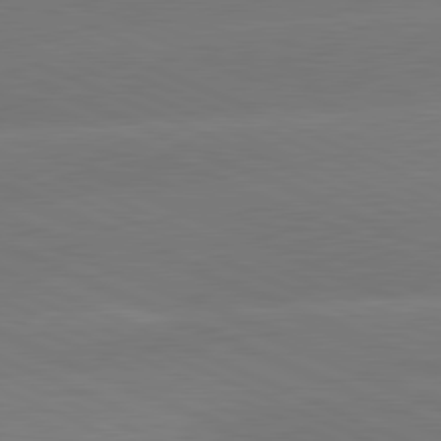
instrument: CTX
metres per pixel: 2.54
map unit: lApd
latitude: 81.3671
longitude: -155.9528
